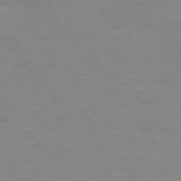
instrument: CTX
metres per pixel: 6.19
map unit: Ap
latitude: -76.6330
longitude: -88.2523
